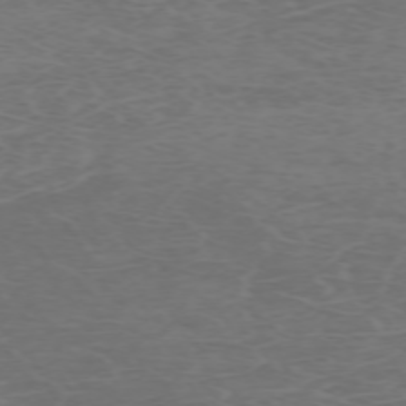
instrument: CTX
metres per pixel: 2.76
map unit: Hpe
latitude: -72.6518
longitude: 8.9353
